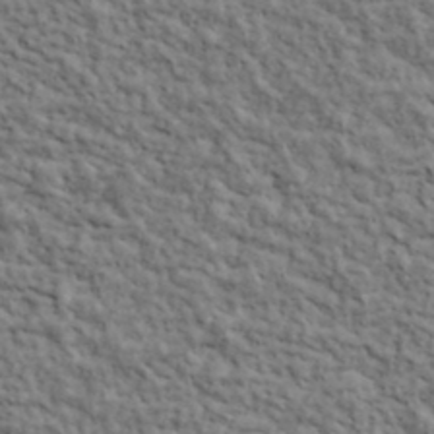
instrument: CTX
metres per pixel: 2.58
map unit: lHvf
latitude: 39.4426
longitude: -88.9514
